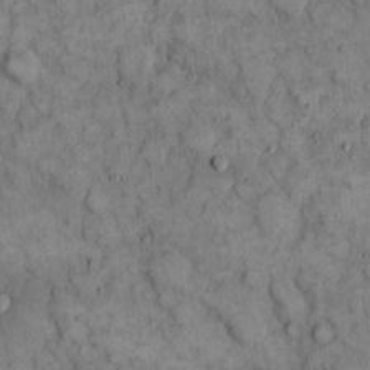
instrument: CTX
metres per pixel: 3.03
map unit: eHh
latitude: 12.5735
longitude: -64.6490
